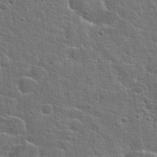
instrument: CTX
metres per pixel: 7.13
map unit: Hto
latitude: 23.0269
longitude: -44.3278
